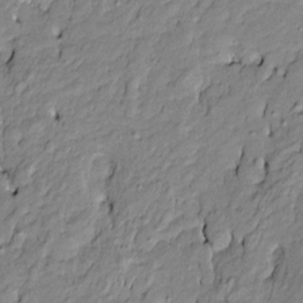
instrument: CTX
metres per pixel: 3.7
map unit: Htu
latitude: -9.5966
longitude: 176.9920
